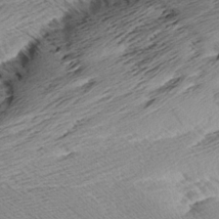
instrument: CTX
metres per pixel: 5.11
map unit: Aa
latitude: 8.7246
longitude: -141.4237
